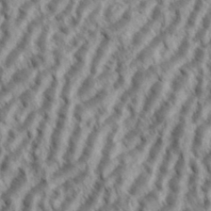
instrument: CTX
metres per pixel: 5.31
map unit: eHh
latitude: 35.4993
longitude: -138.3656
